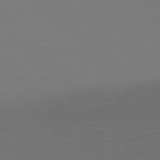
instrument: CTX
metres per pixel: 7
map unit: Ap
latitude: -76.1606
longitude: -79.0459
